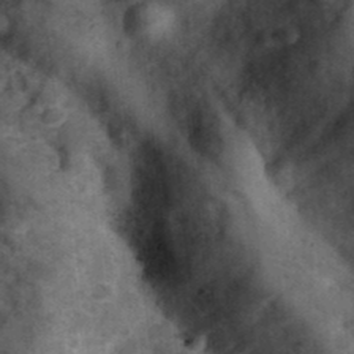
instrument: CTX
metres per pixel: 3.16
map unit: Hve
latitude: 33.1781
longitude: 151.2187
